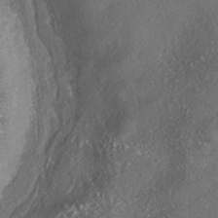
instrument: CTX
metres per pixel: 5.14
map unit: HNhu
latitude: -41.4454
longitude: 107.7478
